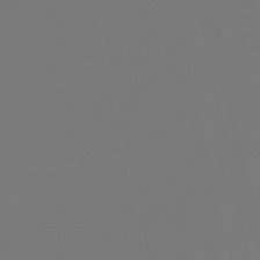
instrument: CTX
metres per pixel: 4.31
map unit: lHb
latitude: -50.5574
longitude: 80.1795
